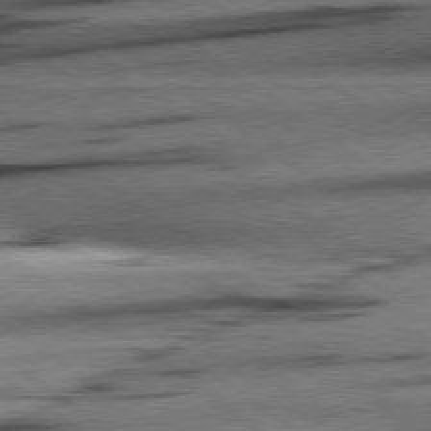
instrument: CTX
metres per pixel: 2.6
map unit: lApd
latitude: 78.9703
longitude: -155.3293
